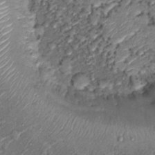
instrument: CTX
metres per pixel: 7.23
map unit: Hto
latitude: 14.2145
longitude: -30.1011
